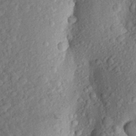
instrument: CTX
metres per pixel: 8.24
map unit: Aa
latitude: 24.2711
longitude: -148.0633
